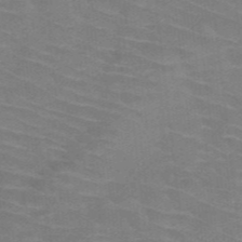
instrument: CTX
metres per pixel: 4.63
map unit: HNb
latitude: -47.6533
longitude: -45.5560
